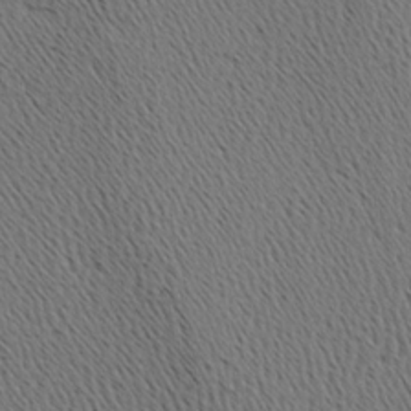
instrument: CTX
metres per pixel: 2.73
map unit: Hve
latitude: 3.4804
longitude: -124.8758
